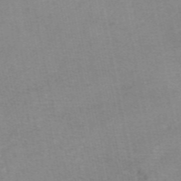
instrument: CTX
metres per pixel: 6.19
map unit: eAb
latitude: 48.3845
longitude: 103.5021
